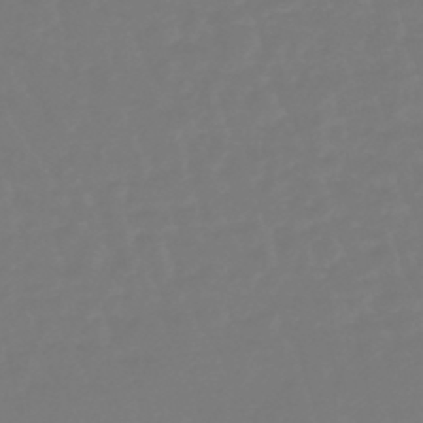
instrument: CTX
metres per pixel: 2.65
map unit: eHb
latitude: -46.5384
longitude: 81.1998
